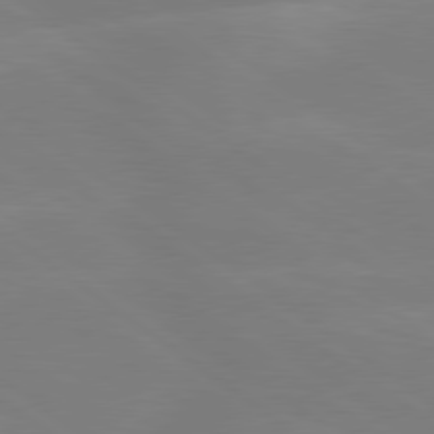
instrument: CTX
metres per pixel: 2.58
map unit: Hpe
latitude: 79.1781
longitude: -148.9892
